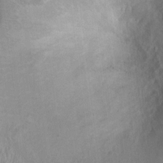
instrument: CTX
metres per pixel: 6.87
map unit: Ht
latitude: -2.4818
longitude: -15.9528
